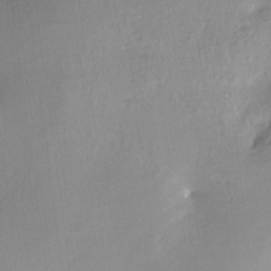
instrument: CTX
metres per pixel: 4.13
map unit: Nve
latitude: -24.7652
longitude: -109.4804
